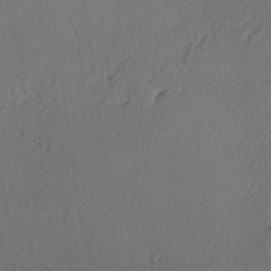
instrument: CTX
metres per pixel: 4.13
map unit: lAvf
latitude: -4.4251
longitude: -108.8191
